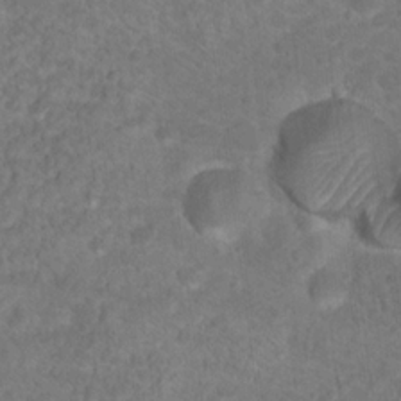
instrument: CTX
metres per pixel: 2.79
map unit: Hto
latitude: 18.9136
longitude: -38.8380
